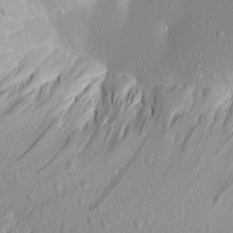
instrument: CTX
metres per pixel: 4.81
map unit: Aa
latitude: 18.4979
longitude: -146.3468
